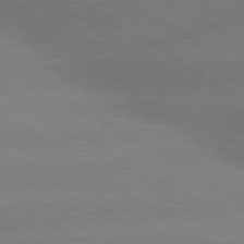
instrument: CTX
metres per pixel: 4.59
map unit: lApd
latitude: 80.2711
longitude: -148.8569
